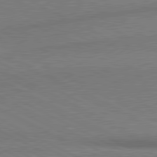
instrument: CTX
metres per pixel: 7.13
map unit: lApd
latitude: 80.7435
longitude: 164.7275
